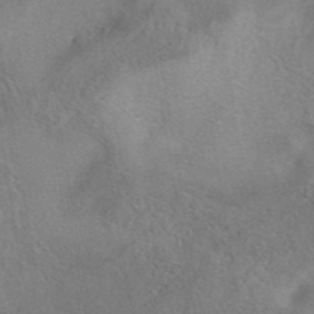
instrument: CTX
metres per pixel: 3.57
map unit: eAb
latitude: 41.4237
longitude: 104.1983
